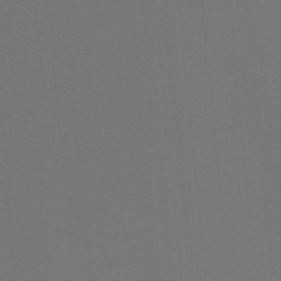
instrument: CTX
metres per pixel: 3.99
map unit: Htu
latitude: -13.9367
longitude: -47.9528
